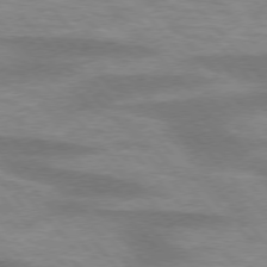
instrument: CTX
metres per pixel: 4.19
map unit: lApd
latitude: 75.8961
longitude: -59.0081
